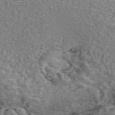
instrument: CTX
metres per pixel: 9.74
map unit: eAb
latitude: 44.0822
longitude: 111.5210
